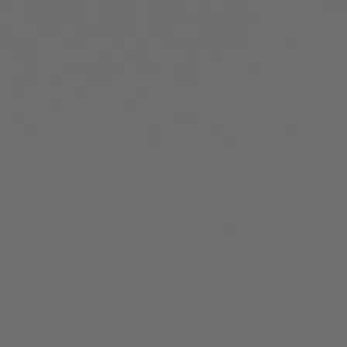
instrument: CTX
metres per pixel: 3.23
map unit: Hpe
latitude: 76.8758
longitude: -166.3089
